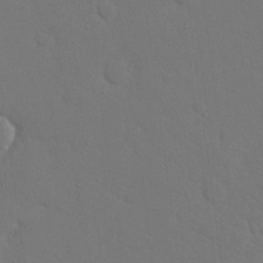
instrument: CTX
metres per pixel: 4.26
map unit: eHh
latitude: 19.1403
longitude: -67.0080
